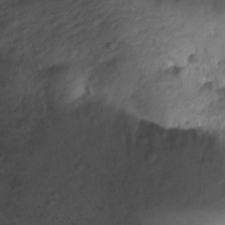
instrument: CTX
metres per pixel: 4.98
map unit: Nhu
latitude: -1.2376
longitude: -74.3278
